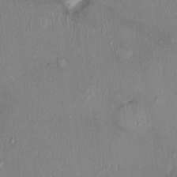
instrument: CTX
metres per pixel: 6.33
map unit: Nhu
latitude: 0.2900
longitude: -14.4412
